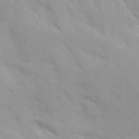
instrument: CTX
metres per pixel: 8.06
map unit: Ave
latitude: 9.9339
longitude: -103.1592
